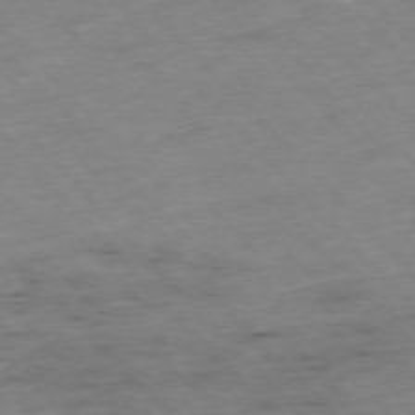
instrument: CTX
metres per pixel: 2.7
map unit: Hpe
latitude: -77.0864
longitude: -17.5371
